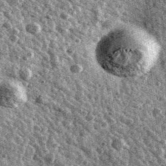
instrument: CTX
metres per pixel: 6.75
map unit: Ave
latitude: 40.6868
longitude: -107.8583
